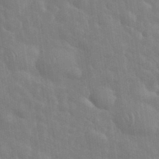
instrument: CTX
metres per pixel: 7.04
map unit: eHh
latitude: 35.3670
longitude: -61.4048
